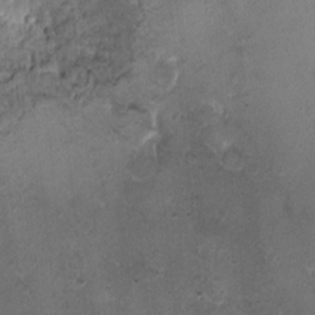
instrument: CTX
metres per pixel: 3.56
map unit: HNhu
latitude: 6.1011
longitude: -0.0633
